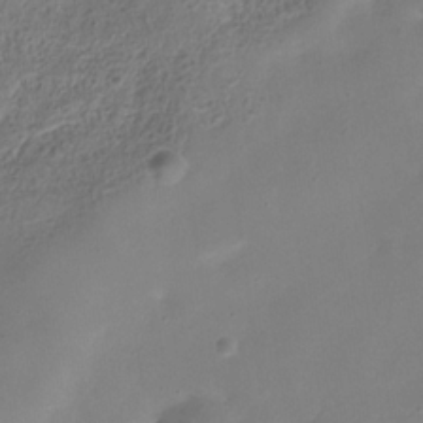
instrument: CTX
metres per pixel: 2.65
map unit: Hve
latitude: -31.2187
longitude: 89.4454
